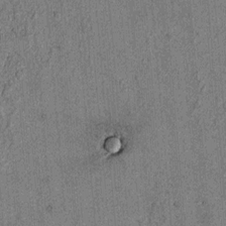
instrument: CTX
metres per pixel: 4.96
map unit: lAvf
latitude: 4.4034
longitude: 157.8800
